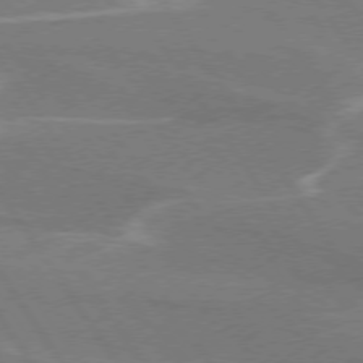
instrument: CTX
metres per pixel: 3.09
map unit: lApd
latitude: 74.5168
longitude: -66.4223
